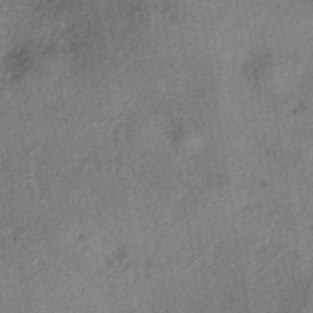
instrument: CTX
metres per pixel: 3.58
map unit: eHh
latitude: -41.3321
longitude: 119.7856
